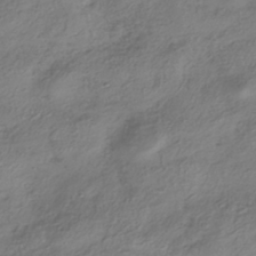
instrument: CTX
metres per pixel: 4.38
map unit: HNhu
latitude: -41.7100
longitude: 107.1809
